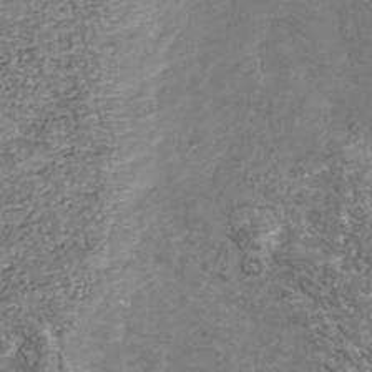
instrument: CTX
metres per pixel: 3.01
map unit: Nhu
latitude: -38.9542
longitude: -81.4426
